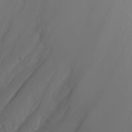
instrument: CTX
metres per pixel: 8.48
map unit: Nhu
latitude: -8.4062
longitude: -82.7246
